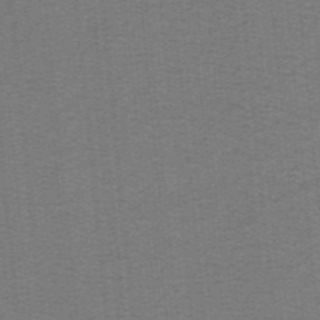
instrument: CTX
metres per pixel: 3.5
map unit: lHb
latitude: -41.8422
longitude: 54.5385
